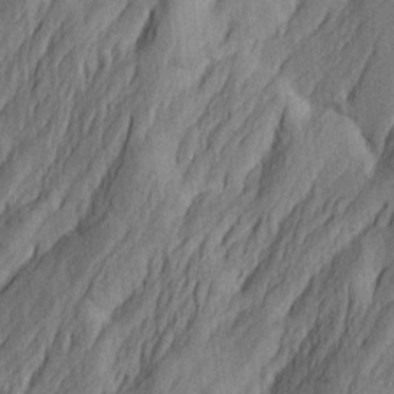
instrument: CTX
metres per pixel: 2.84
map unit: Htu
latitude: -4.5196
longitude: -177.5938
